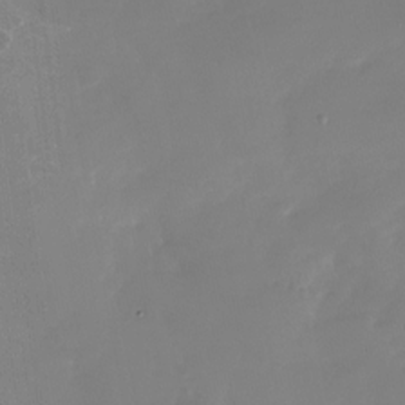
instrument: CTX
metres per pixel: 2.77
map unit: Nhu
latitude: -27.3887
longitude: -61.5182
